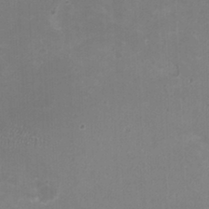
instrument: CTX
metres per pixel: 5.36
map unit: HNhu
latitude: -1.5588
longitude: -1.5938
